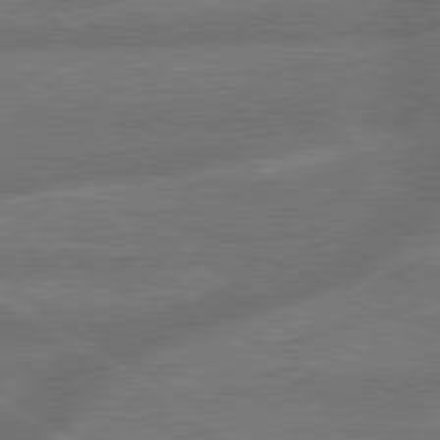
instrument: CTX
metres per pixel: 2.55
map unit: lApd
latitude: 79.7261
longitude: -165.8205
